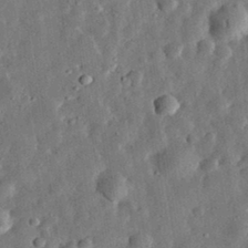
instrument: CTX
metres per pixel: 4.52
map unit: eHh
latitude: 32.1956
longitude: -76.6679
